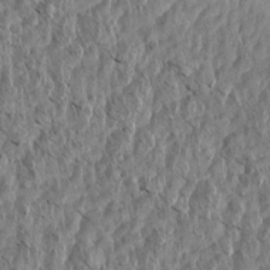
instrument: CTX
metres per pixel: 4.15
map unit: Aa
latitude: 14.4034
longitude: -141.8772
